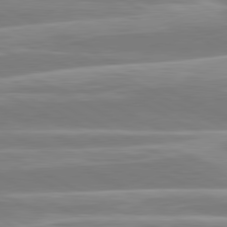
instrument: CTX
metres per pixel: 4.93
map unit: lApd
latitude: 80.7624
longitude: -129.4237
